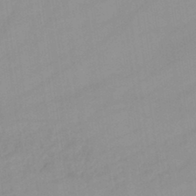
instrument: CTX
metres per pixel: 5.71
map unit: lHb
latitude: -45.1998
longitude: 66.4818
